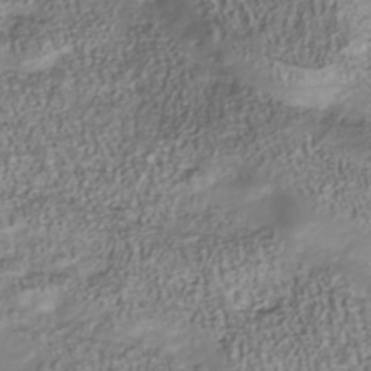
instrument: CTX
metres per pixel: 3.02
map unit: Nhu
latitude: -40.8786
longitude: -85.7639
